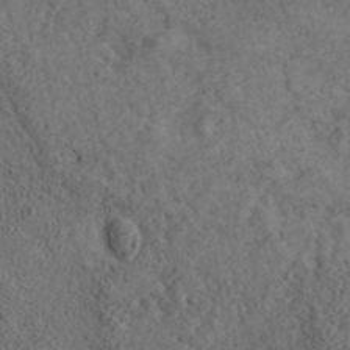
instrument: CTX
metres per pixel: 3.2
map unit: ANa
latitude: 39.6505
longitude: 18.1228
